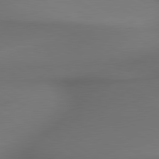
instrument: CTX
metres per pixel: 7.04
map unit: lApd
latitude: 79.5938
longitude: -174.5168
